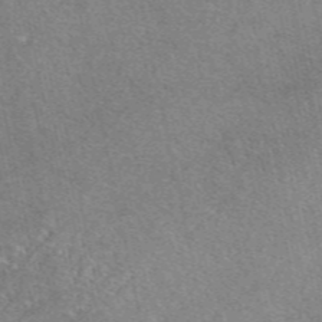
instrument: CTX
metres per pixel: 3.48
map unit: eAb
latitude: 48.2522
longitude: 112.8030
